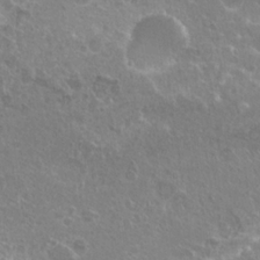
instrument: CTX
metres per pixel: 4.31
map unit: Hto
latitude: 20.6113
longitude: -40.4412
